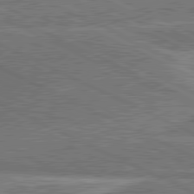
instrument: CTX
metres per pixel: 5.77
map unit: lApd
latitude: 80.8758
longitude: 140.2361
